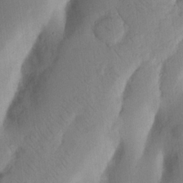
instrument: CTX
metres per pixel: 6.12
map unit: Nhu
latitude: 19.8961
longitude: -74.1767
